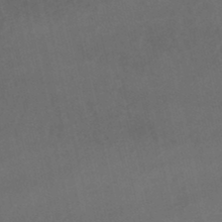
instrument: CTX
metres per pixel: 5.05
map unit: lHb
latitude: -47.7099
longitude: 70.6141
